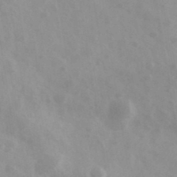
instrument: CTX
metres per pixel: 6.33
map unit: Ave
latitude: 39.9150
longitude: -106.3278
